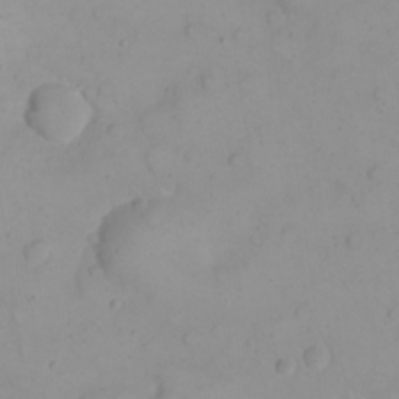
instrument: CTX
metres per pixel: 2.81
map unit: eHh
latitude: 21.7072
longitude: -64.1389
